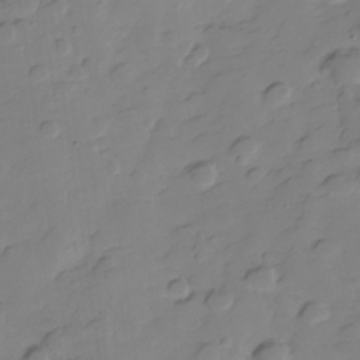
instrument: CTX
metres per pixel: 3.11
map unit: Hve
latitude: -29.1998
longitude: 91.2943
